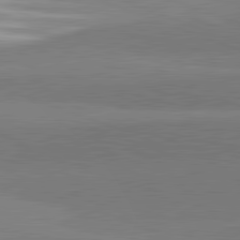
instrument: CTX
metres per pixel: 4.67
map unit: lApd
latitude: 82.0444
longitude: 148.6519
